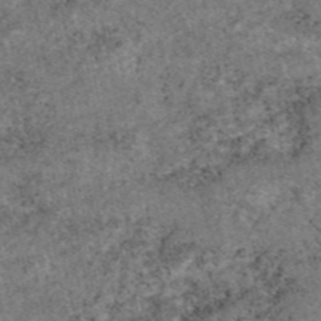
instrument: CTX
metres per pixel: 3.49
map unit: eAb
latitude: 46.9136
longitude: 118.2362
